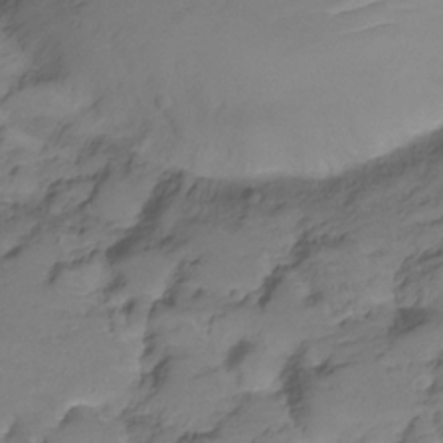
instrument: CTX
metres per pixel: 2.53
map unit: Hve
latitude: -27.5588
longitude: 91.5588
